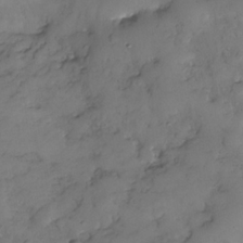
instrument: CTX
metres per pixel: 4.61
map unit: Nhe
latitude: -34.8786
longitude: -144.1955
